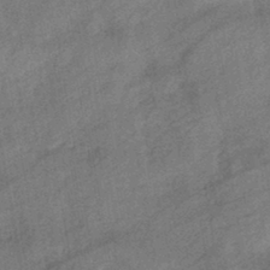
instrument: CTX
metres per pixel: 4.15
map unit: eHb
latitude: -42.5195
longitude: 82.4440
